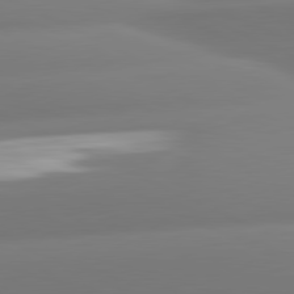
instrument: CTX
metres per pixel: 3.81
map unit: lApd
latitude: 80.9892
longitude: -160.0822
